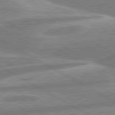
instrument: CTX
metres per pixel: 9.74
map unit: lApd
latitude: 80.5546
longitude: -167.9339
